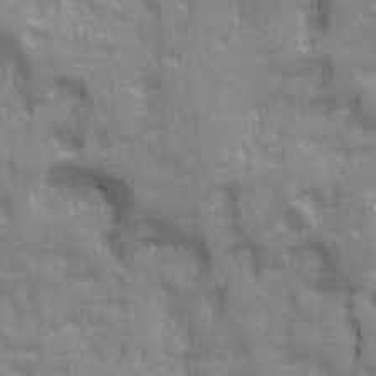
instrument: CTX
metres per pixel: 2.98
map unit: Ave
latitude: 20.5546
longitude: -132.5735
